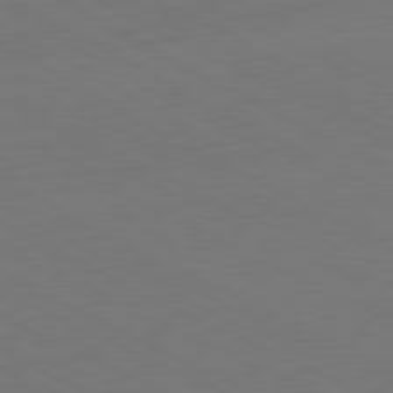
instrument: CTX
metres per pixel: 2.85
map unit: Ap
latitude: -77.5399
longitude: -74.5735
